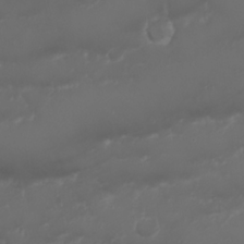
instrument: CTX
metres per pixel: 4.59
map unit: Nhu
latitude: 22.6679
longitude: -63.5560
